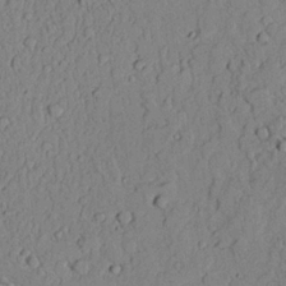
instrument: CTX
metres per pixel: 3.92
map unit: lAvf
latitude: 22.7813
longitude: -110.0633
